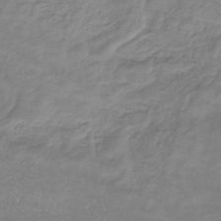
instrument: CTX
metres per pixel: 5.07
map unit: lHb
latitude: -34.2739
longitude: 72.3495
